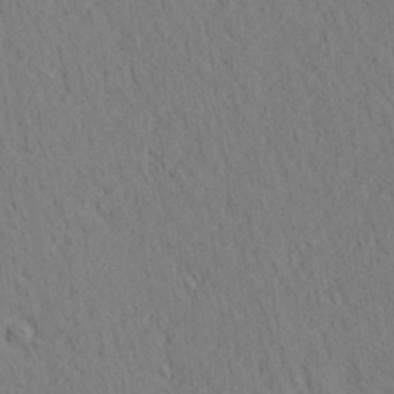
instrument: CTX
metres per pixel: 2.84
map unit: Aa
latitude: 21.8395
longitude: -139.4993
